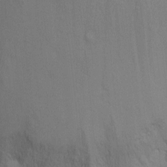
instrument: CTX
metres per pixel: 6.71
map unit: Nhu
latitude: -14.9731
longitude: -25.2159
